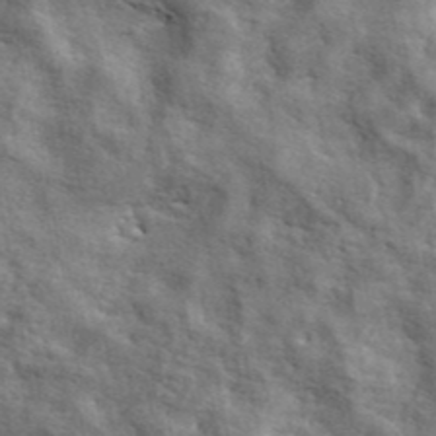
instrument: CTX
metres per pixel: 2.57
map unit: lHvf
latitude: 42.7435
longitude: -87.8961
